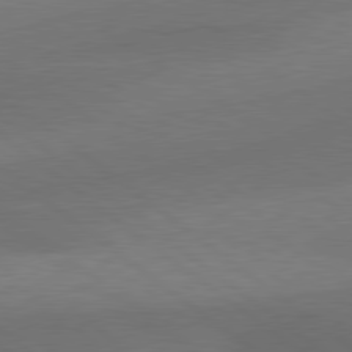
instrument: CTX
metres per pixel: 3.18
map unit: lApd
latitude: 79.6127
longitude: -89.1026
